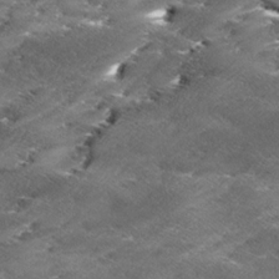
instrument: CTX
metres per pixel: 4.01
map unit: Ave
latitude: 16.9892
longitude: -136.9325
